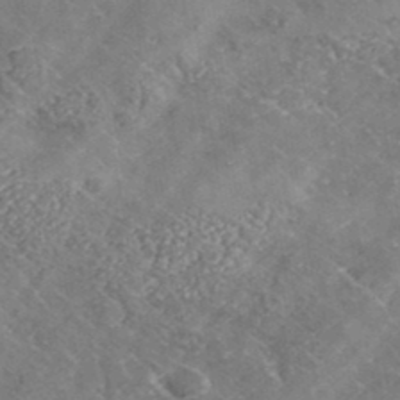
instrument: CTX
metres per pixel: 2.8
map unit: lHvf
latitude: 37.3860
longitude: -91.5371
